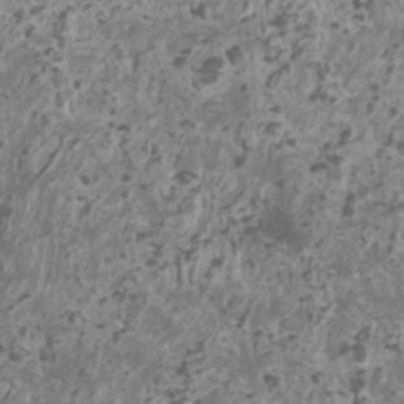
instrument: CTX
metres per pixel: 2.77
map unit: HNhu
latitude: 1.9150
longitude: 3.5966
